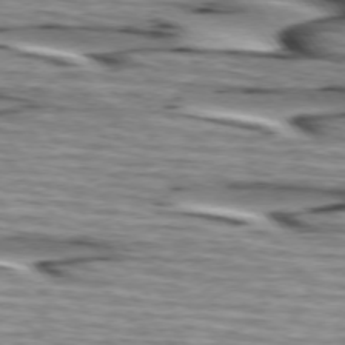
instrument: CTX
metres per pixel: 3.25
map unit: lApd
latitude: 74.6679
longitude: -72.5168
